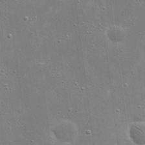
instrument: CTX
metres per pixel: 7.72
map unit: eHh
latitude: 21.1970
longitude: -67.0269
